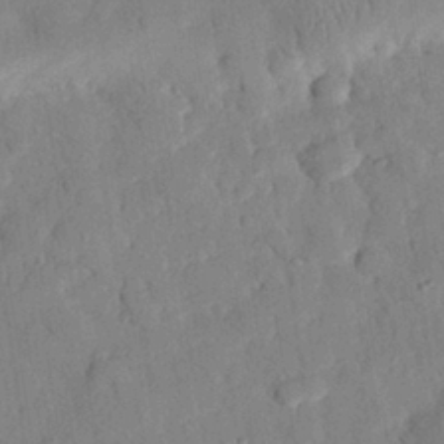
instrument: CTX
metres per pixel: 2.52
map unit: eHh
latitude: 27.0648
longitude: -77.1781
